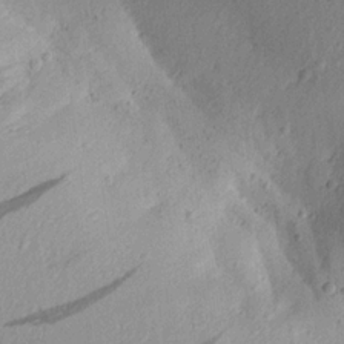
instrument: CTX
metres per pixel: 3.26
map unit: Aa
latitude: 18.6301
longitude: -143.1592
